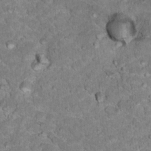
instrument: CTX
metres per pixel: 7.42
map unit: Hto
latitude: 18.3845
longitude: -35.9150
